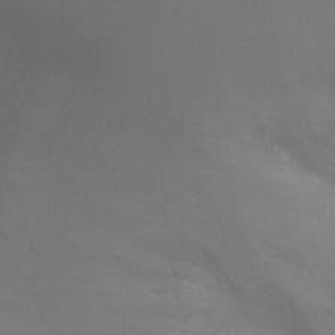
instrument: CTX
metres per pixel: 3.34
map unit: Ht
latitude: -10.4818
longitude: -33.8772
